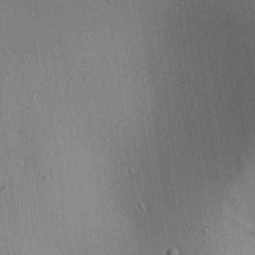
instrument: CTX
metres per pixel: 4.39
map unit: Aa
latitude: 25.7638
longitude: -134.9136
